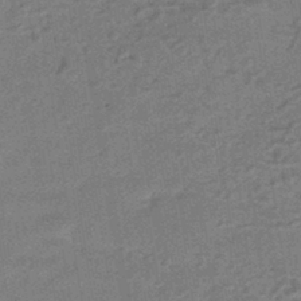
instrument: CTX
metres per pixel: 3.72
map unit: HNhu
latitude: -42.4440
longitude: 90.3873
